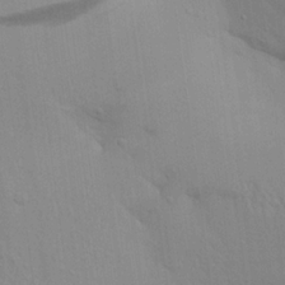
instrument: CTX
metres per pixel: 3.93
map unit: Aa
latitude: 20.3279
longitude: -148.2523
